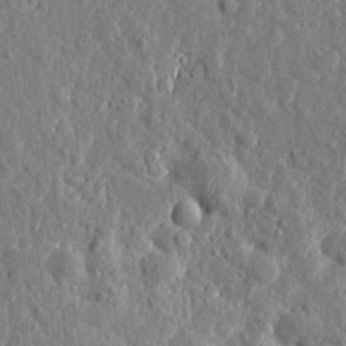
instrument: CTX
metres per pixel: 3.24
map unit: Htu
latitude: 0.8758
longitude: -178.8947
